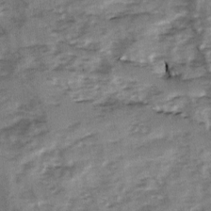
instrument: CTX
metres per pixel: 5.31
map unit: Ave
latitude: 1.3103
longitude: -110.2712
